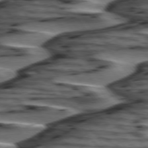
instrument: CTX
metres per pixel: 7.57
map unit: lApd
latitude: 75.4049
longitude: -72.1200
